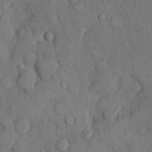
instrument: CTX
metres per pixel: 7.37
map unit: Hto
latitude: 9.9528
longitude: -59.6505
